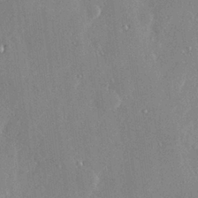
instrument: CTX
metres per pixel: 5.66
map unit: Hve
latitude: 28.7057
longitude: -91.6694
